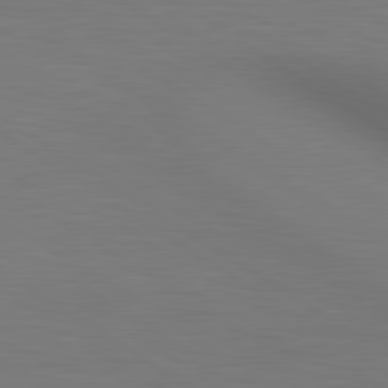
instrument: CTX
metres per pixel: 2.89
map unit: lApd
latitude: 80.2900
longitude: 124.0850
